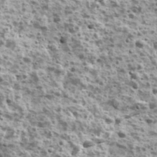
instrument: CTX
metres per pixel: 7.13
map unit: Ave
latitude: 16.8002
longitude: -134.4412
